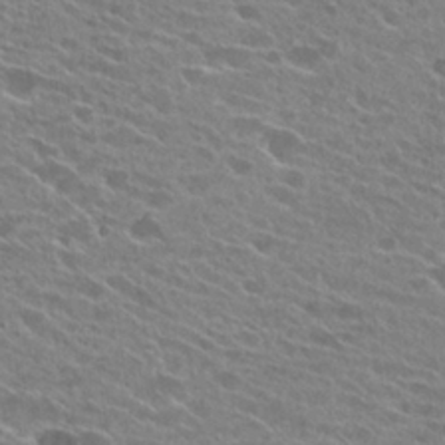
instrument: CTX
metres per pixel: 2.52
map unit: Hto
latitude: 24.9702
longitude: -42.7057
